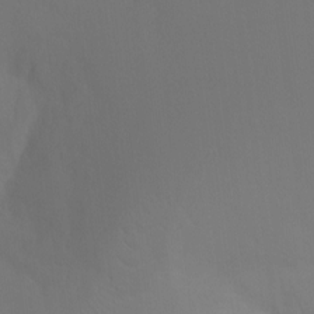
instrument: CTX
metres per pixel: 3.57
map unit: Ht
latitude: -7.4076
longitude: -30.7813
